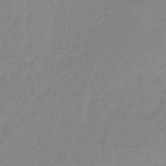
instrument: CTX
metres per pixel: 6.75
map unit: lHb
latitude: -44.2740
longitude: 75.4644
